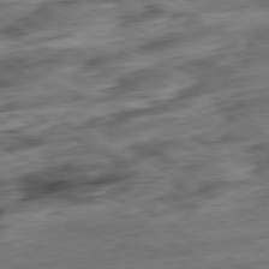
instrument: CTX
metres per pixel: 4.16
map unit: Hpe
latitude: -79.1809
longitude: -15.7450
